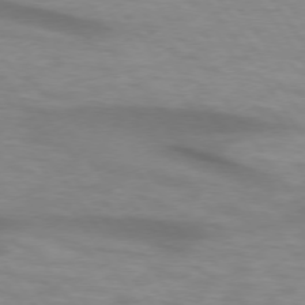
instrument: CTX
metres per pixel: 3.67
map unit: lApd
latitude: 74.4790
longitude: -59.1214
